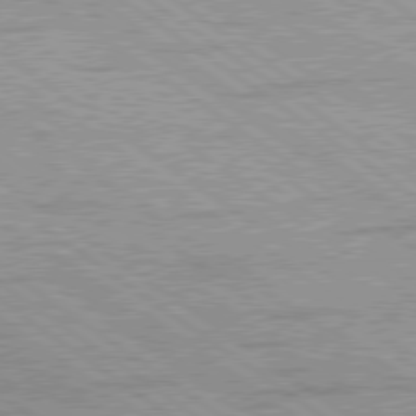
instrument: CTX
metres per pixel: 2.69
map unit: lApd
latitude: 78.6491
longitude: -53.2348
